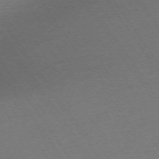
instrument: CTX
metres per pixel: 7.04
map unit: Ap
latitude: -73.8044
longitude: -82.9891
